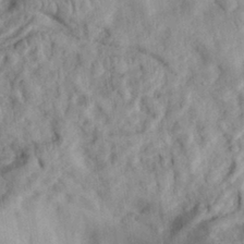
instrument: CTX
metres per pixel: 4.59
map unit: eHh
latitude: 30.1011
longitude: -74.7813
